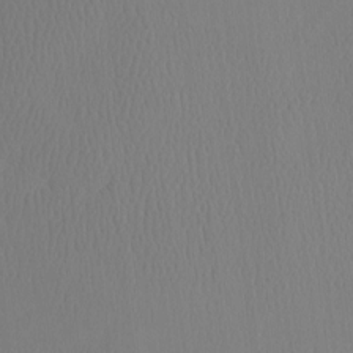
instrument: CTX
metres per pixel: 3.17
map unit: Ht
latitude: -7.8800
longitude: -34.4034
